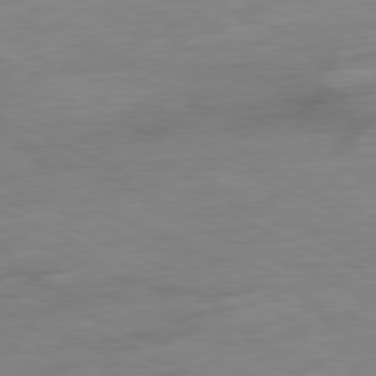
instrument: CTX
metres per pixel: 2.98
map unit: Ap
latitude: -80.4440
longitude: -92.3089
